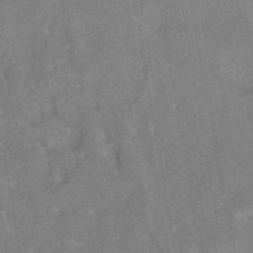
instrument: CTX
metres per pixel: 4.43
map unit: HNhu
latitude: -41.4454
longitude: 91.5210
